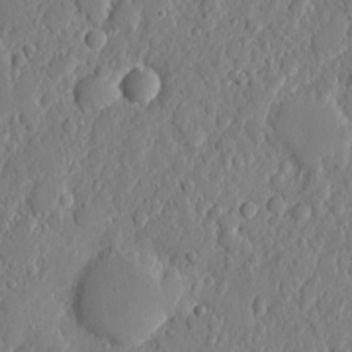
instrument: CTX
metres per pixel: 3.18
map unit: eHh
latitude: 6.6113
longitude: -72.7058
